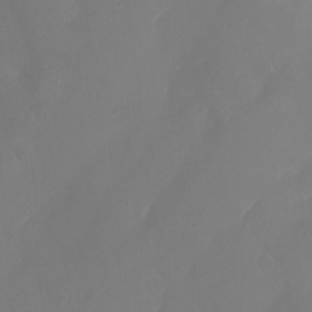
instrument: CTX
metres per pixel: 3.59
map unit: Nhu
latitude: -16.1795
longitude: -57.3859
